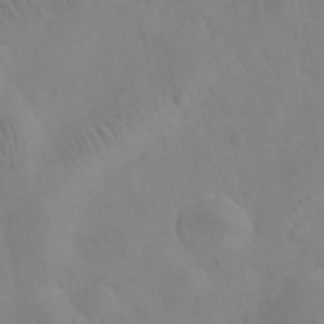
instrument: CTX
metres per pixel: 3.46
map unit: eHh
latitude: 25.4804
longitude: -66.9135
